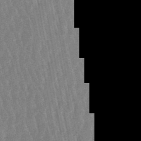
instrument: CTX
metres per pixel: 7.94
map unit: lHb
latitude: -48.3496
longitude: 71.6533
